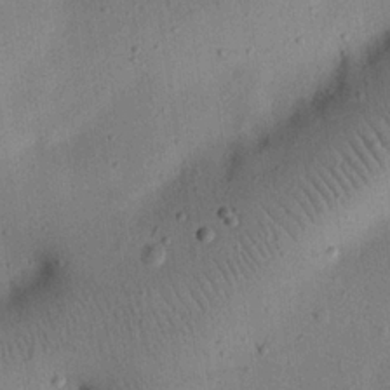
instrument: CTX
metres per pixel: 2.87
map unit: eHh
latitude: 24.9324
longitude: -69.4427
